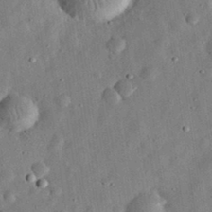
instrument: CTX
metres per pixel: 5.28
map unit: eHh
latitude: 32.7057
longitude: -76.4412
